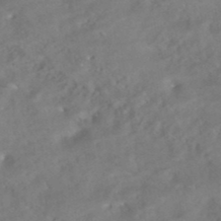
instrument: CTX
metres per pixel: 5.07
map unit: HNhu
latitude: -42.3117
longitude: 102.9731
